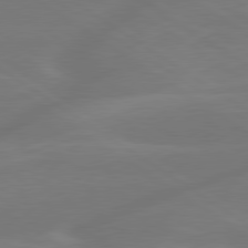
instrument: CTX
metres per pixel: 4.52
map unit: lApd
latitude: 79.7639
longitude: -142.6302
